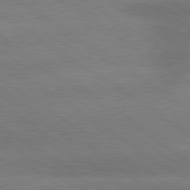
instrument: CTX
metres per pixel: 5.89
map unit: lApd
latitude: 80.1200
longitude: -148.1767
